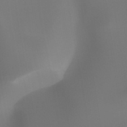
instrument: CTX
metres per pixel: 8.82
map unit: HNhu
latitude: -47.6344
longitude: 30.1228
